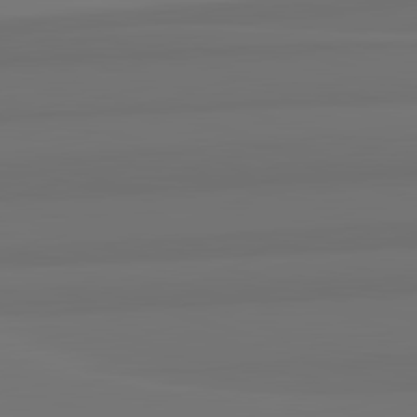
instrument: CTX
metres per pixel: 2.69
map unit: lApd
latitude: 82.8569
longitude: 165.4077
